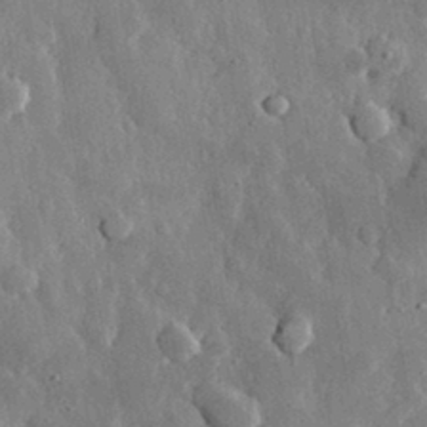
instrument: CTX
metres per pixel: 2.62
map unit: eHh
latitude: 29.7260
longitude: -79.8206
